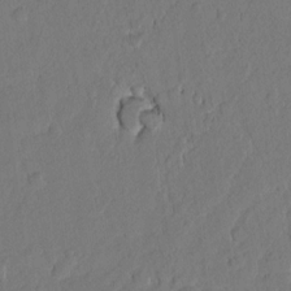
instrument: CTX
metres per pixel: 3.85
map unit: lAvf
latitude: 8.3090
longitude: 166.1417
